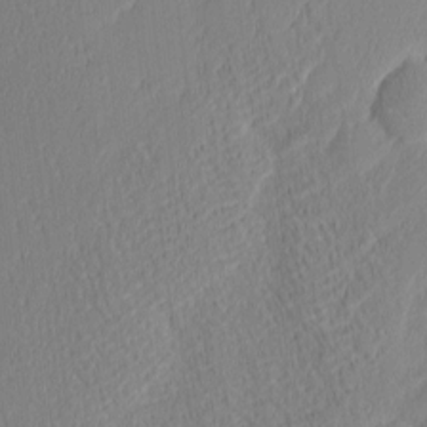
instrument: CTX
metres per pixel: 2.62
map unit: Nhu
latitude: 2.5357
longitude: -75.9150
